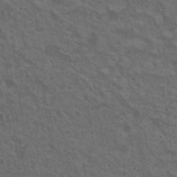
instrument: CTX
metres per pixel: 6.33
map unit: Nhu
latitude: 19.2159
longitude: -30.0633
